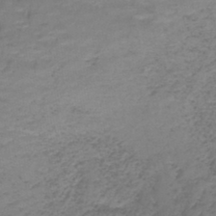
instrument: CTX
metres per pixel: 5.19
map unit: lHb
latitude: -42.5951
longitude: 58.4817
